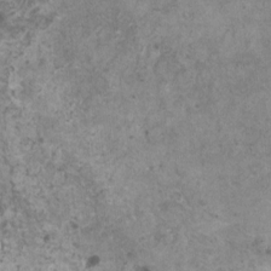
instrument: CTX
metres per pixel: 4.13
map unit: HNhu
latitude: 1.0269
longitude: 0.8219
